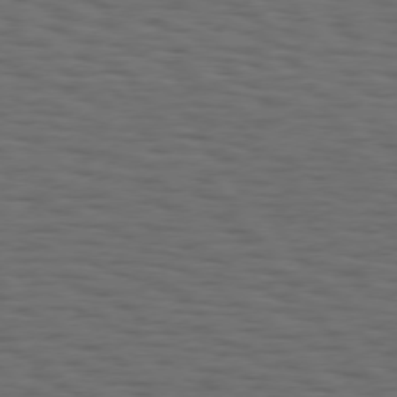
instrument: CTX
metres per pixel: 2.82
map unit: Hpe
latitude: 74.8947
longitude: -133.4993
